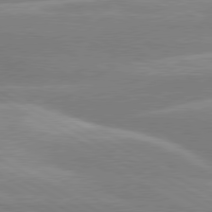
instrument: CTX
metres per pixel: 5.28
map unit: lApd
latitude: 80.0822
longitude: -134.8002
